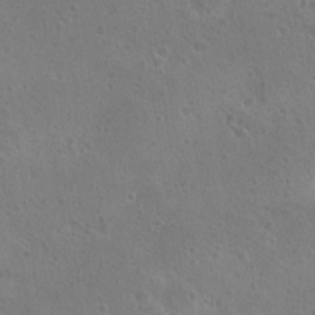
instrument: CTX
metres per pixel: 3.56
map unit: Hto
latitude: 23.2915
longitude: -48.6679
